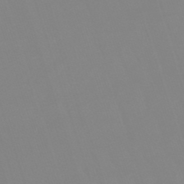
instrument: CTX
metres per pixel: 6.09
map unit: lHb
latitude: -49.3888
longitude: 82.1039
